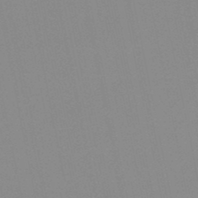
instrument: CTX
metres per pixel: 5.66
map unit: lHb
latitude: -48.5007
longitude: 80.8975
